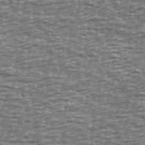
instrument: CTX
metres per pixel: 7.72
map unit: Ave
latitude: 40.2711
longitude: -112.9325
